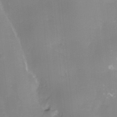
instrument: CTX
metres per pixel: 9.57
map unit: HNhu
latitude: -27.0297
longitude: 74.5385
